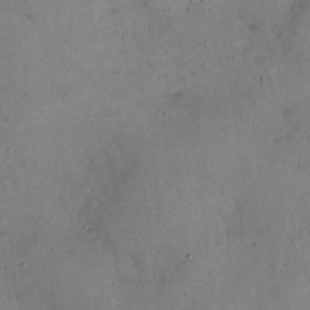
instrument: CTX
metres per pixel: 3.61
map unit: eHh
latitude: 20.8191
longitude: -59.9150
